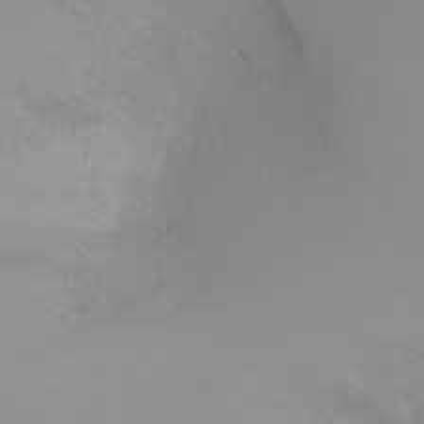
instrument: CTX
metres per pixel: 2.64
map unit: Ht
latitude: -5.5210
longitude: -25.8961
